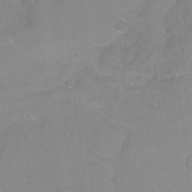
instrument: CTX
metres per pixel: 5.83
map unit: Ht
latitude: -8.8975
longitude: -35.4048
